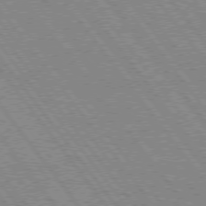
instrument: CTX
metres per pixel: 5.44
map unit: Hpe
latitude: 75.3293
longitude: -149.3104
